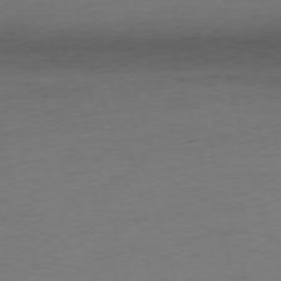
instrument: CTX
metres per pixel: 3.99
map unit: Ap
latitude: -76.3306
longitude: -73.1026
